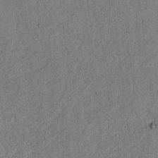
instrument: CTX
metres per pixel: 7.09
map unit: lAvf
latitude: 4.7624
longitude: 168.2928
